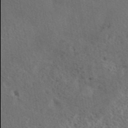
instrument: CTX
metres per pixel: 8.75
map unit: eAb
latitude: 43.4049
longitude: 110.0094
